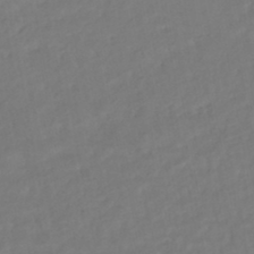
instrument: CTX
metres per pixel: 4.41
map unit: HNhu
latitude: -45.3888
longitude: 103.2943
